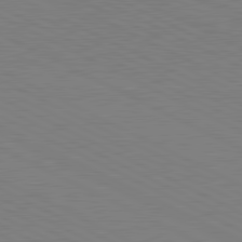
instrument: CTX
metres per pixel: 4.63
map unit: lApd
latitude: 81.1970
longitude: 150.4062
